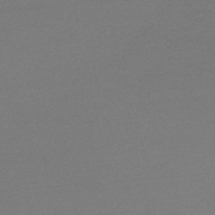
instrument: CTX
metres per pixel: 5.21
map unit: HNb
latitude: -48.2551
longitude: 60.5385
